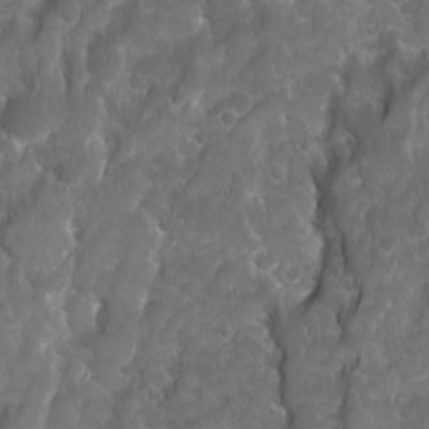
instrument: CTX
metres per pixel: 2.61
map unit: Ave
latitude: 16.0822
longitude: -133.2915
